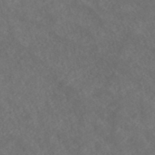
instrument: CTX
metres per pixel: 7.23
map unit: ANa
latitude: 43.1214
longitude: 27.5777
